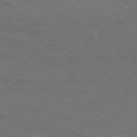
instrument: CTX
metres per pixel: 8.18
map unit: Hpe
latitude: 75.5749
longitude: -152.1578
